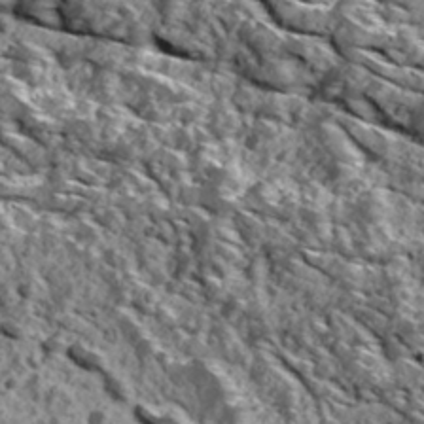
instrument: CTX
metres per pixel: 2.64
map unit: Ave
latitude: 18.5356
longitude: -134.7057
